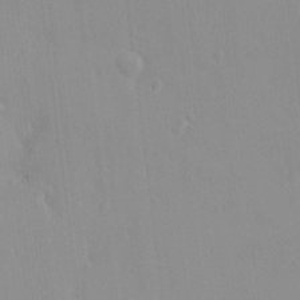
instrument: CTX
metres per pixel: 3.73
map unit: HNhu
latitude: 6.0255
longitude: 2.3495
